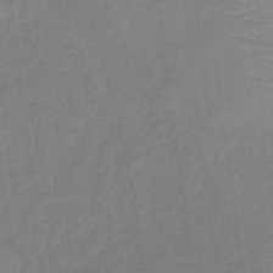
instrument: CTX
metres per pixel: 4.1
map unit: lHb
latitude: -32.5196
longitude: 64.1606
